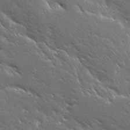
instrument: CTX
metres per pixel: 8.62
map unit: Ave
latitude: 19.4237
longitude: -137.6694
